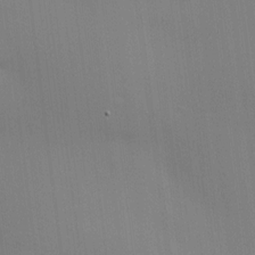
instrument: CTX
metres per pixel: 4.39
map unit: HNhu
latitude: 12.8947
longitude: 11.7856
